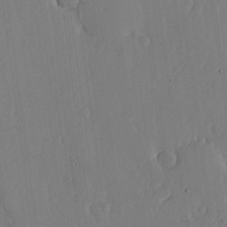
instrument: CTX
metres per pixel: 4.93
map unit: lHvf
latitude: 18.4223
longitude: -114.7246
